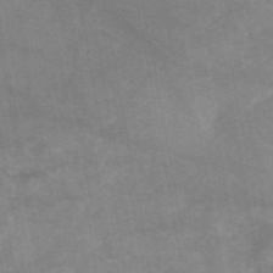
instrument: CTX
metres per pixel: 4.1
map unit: HNb
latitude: -55.9556
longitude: -39.8583
